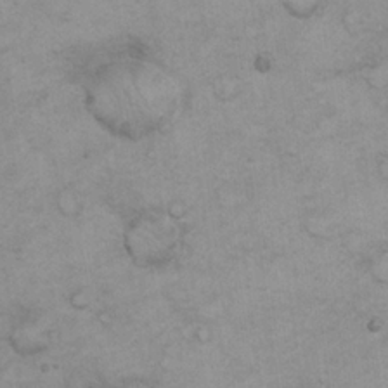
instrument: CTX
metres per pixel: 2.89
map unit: eHh
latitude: 21.7639
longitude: -59.2159
